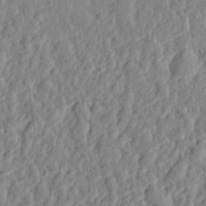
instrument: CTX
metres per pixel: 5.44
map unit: eHh
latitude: 28.0255
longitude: -76.6868
